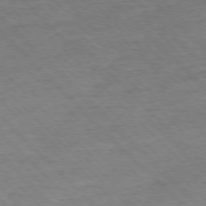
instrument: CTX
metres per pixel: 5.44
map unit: Ap
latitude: -77.2754
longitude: -94.8569
